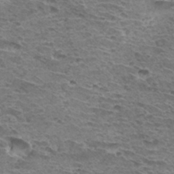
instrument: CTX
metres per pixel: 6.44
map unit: Hto
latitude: 32.6302
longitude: -39.9528
